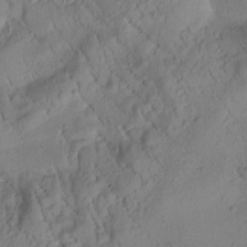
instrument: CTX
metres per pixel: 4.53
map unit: Htu
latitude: 0.6112
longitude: 174.8030
